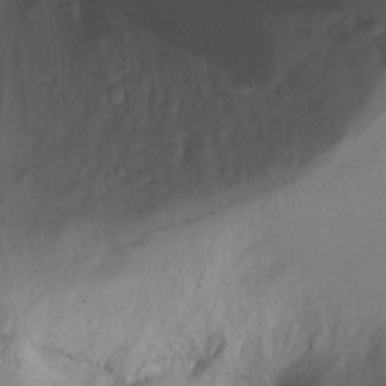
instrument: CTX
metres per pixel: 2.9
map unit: Ht
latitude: -14.6897
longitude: -42.0633
